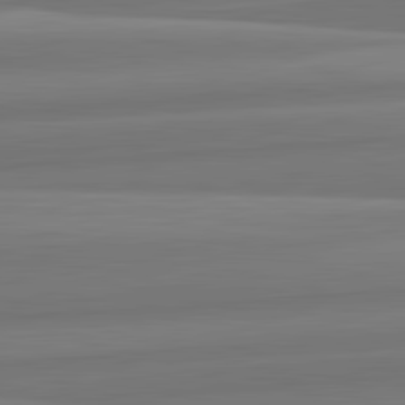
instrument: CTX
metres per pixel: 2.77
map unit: lApd
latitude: 82.7057
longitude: 168.8030
